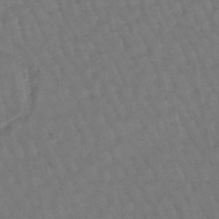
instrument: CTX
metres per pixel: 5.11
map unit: eHb
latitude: -46.5196
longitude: 80.8408
